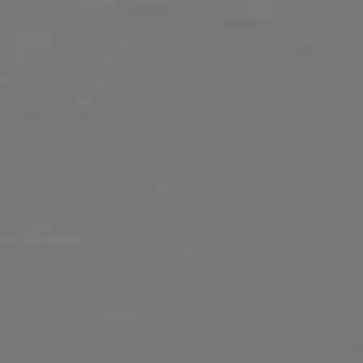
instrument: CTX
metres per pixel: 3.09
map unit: Hpe
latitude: -73.7477
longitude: 4.9541
